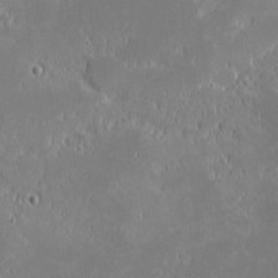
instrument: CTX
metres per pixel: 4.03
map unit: eHh
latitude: -2.0661
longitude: -84.1767
